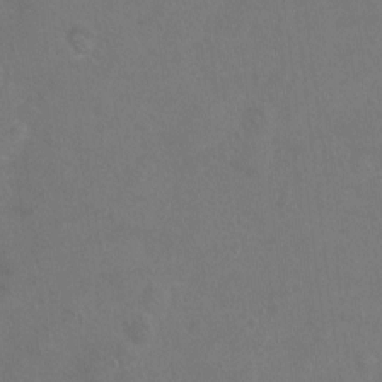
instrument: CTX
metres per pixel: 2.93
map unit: Hto
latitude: -7.3698
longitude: -35.7449
